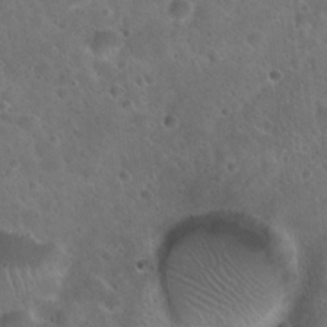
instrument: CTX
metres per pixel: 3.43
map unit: Hto
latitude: 22.2900
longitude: -53.7261
